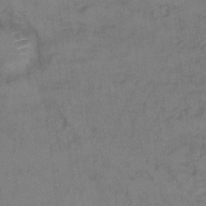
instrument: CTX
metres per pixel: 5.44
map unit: Hto
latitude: 6.8947
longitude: -35.0080
